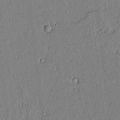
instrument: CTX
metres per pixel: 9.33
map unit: lAvf
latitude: 6.6868
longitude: 169.0486
